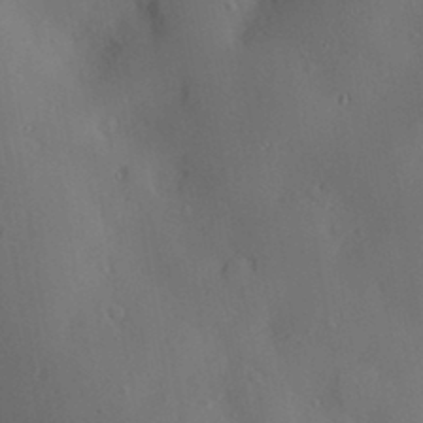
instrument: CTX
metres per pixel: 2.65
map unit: Nve
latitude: -8.1417
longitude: 174.8219
